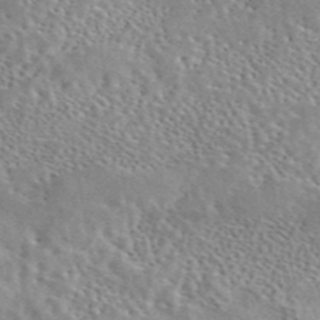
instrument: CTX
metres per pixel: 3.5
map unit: eAb
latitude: 44.3656
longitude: 114.1795
